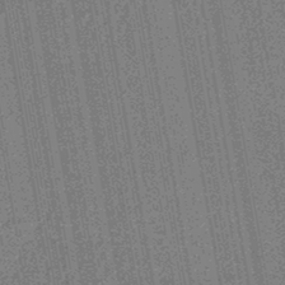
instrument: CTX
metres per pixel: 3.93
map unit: lHb
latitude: -44.5574
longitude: 65.3510
